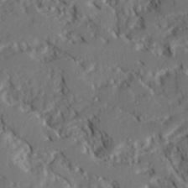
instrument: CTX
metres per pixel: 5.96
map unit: Ave
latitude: 22.9136
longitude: -131.6694
